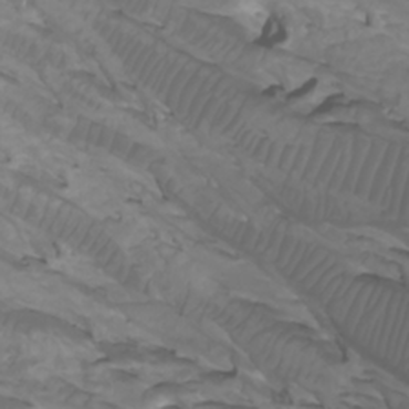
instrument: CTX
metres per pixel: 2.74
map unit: Htu
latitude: -5.0108
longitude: -89.1592
